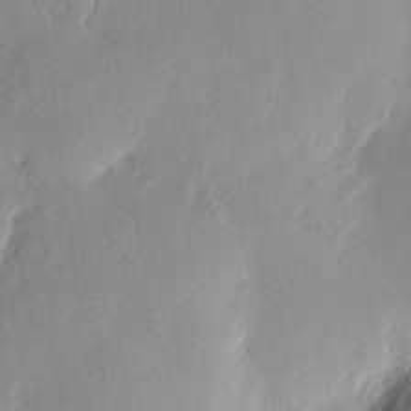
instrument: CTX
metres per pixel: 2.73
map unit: eHh
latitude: 4.7624
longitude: -71.5560
